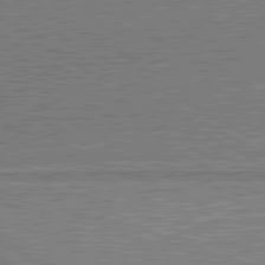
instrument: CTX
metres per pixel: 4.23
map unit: lApd
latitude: 81.0647
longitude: 142.9541
